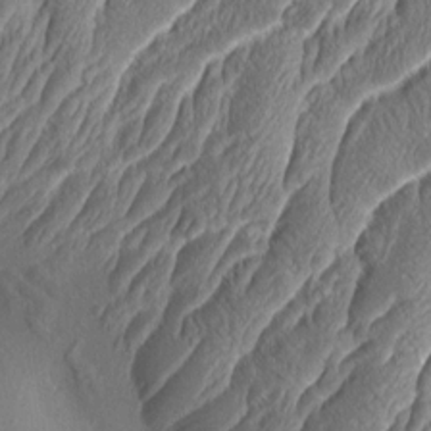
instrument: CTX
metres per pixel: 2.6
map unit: Aa
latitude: 8.7813
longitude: -130.8002
